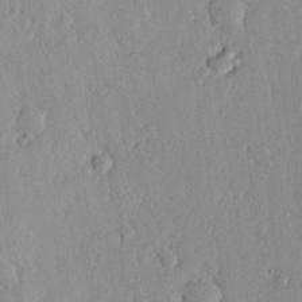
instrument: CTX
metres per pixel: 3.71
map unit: lHvf
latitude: 19.3103
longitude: -115.7827
